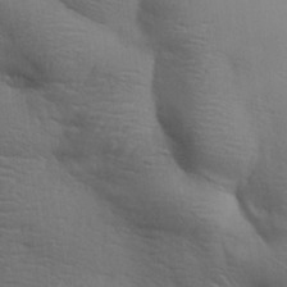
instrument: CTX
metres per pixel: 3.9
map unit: Aa
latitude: 27.7828
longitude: -138.6868
